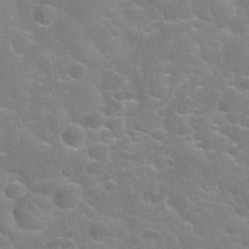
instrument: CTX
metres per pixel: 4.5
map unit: Nhu
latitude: 25.3481
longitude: -51.8205
